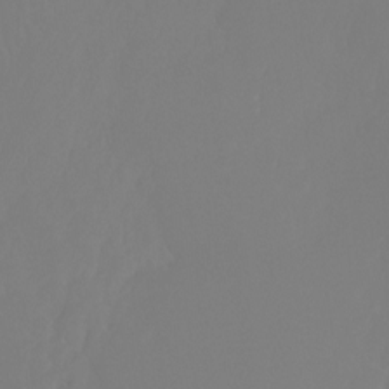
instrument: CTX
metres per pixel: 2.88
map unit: Ht
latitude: -4.7652
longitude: -61.6316
